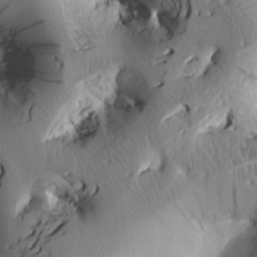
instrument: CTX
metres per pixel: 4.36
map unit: Htu
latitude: 1.9150
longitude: 176.3684
